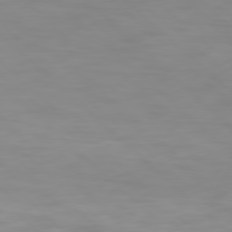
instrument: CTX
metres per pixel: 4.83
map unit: Hpe
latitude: 77.5371
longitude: -124.6868
